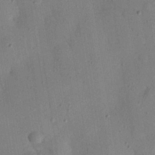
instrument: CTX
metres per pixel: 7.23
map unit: eHh
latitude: 25.8772
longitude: -77.2348
